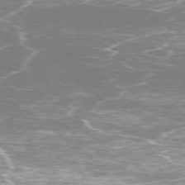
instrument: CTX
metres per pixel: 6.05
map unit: Ap
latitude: -76.0850
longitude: -69.7639
